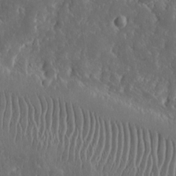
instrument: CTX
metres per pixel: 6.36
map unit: eHh
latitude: 15.1970
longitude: -73.1404
